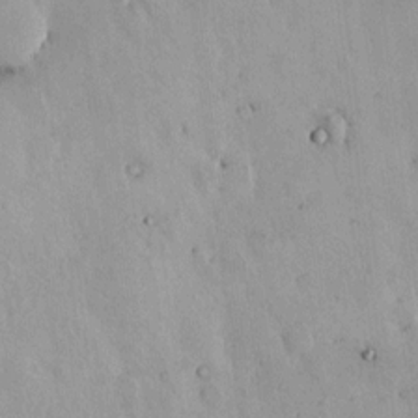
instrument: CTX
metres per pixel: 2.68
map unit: HNhu
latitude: 6.6490
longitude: 14.6897
